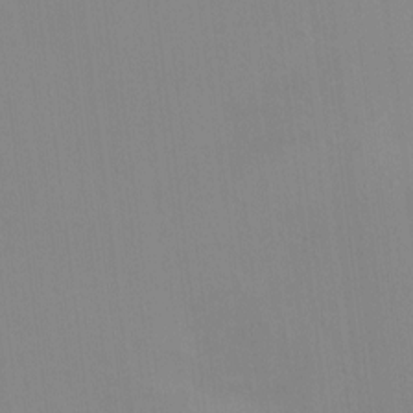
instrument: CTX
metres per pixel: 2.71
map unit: HNhu
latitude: 5.1592
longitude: 4.6140
